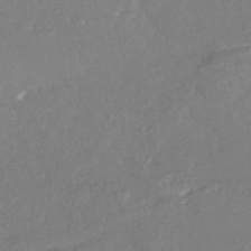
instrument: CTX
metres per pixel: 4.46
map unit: HNhu
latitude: -44.4440
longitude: 98.4062
